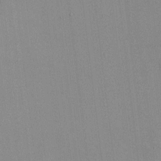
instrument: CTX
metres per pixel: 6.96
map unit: HNhu
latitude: 0.9324
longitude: -5.1781
